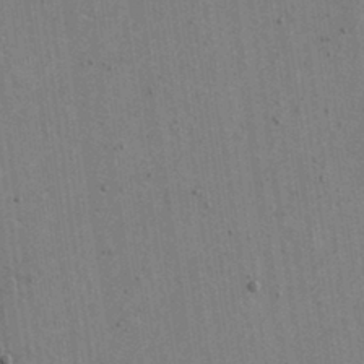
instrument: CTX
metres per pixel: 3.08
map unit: eHh
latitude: 15.4994
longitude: -68.5924
